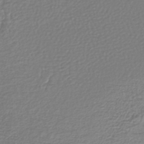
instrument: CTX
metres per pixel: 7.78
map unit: lHb
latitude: -43.3698
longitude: 72.2739
